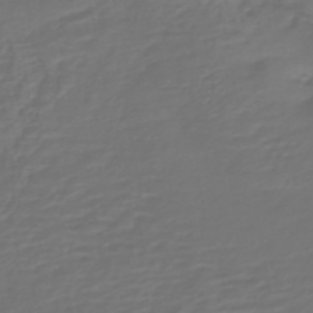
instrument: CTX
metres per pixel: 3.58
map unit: HNb
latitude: -47.6910
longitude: 54.9731
